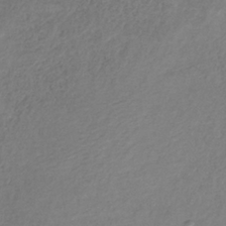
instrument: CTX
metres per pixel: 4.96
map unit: HNb
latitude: -33.2187
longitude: 56.2739
